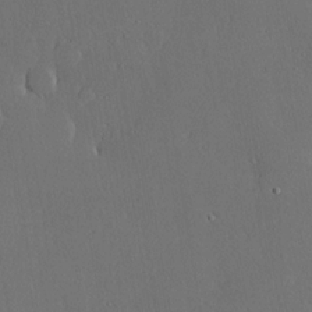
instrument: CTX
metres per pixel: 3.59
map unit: lHvf
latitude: 20.1011
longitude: 145.2943
